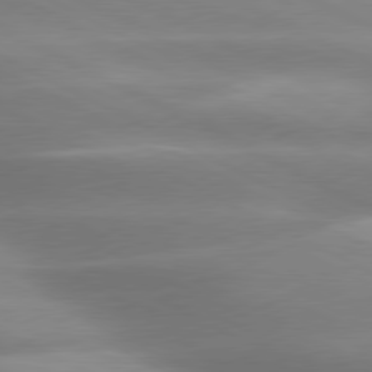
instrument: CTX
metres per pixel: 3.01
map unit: lApd
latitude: 79.5938
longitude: -120.3090
